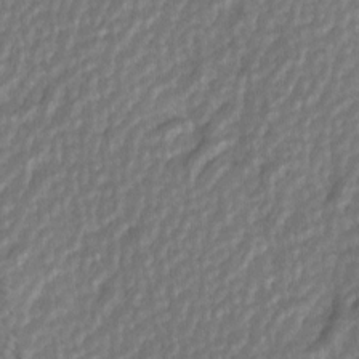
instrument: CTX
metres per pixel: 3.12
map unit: Hve
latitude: 1.5749
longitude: -123.5371
